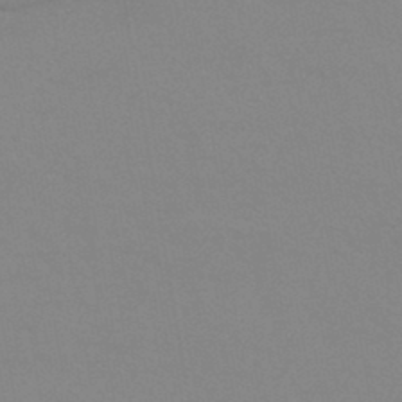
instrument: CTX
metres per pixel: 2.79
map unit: eHb
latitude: -44.4818
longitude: 86.6708
